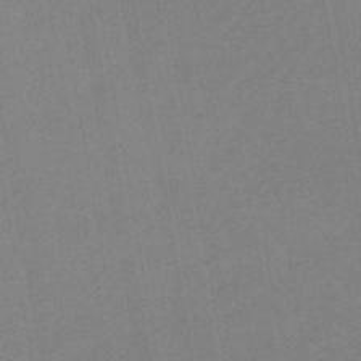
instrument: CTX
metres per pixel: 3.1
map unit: lHb
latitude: -45.0298
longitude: 67.4832
